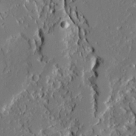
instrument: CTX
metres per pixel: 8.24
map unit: Ave
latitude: 20.5357
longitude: -127.9528
